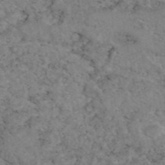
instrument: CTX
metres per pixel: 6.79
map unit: eAb
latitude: 47.3293
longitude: 113.2376
